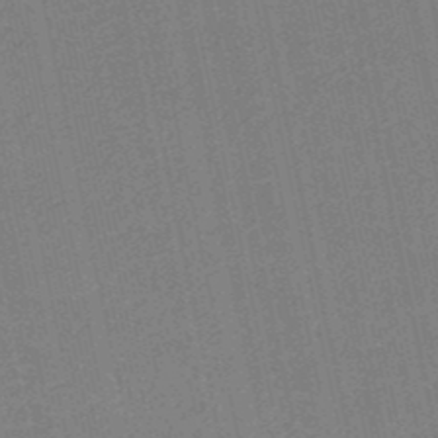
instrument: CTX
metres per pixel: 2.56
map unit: HNb
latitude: -48.8219
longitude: 59.4265
